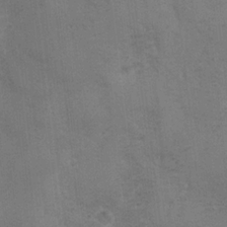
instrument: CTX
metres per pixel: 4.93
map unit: Ave
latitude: -7.1620
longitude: -120.4034
